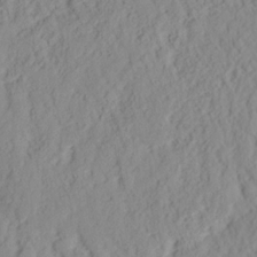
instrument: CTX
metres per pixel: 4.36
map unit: Nhu
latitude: 16.3278
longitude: -73.5183
